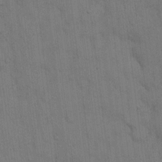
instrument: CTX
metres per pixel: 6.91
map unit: Hto
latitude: 14.5357
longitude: -61.2159
